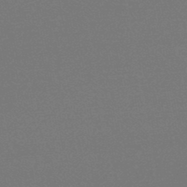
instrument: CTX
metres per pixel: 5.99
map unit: lHb
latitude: -48.1795
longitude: 61.9367
